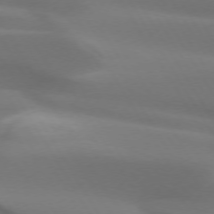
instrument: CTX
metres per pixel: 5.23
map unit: lApd
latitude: 73.0648
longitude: -50.2711
